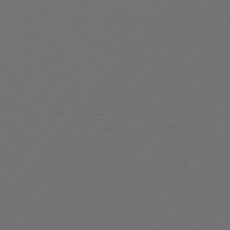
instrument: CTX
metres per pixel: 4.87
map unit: Hpe
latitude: 76.3656
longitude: -138.9325
